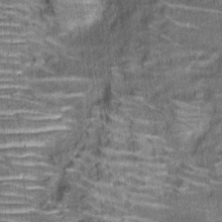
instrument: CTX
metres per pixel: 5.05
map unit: Hto
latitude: 15.3671
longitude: -34.8947
